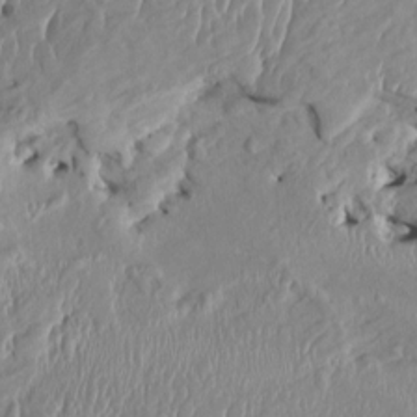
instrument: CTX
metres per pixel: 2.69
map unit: HNhu
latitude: 3.3859
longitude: -4.9325
